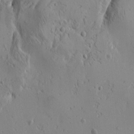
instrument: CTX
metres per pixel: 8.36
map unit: Htu
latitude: -4.0283
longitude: -177.0458
